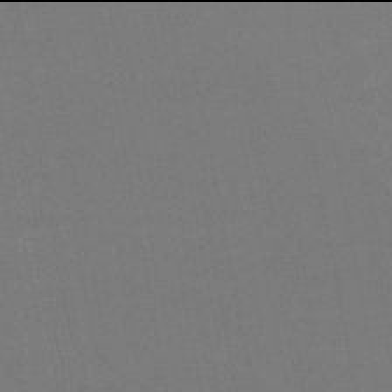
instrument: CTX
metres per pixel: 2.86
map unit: lHb
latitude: -50.0094
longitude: 70.7085
